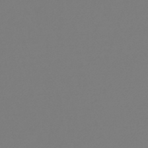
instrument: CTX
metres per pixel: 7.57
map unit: lHb
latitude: -46.8030
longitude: 72.3684
